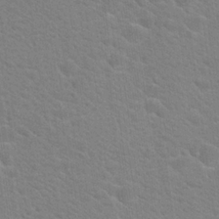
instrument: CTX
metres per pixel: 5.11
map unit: Hto
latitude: 18.7624
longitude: -37.4993
